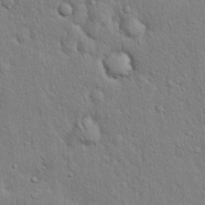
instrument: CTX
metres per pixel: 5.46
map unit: eHh
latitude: 19.2159
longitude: -61.5182
